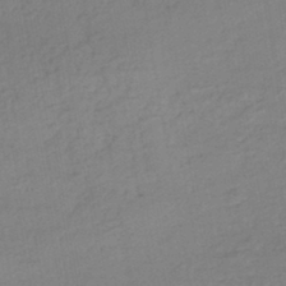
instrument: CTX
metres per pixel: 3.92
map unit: HNhu
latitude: -43.7288
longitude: 102.1984
